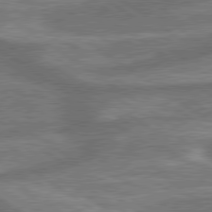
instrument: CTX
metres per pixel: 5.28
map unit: lApd
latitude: 79.7639
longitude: -171.3859
